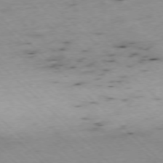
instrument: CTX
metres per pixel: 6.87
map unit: Ap
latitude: -77.3699
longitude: -60.4223
